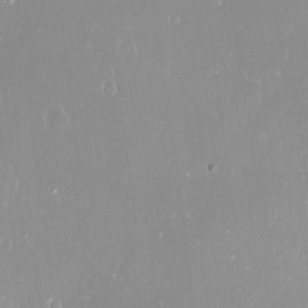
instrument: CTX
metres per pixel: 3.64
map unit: Nve
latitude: -17.5777
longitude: -59.9528
